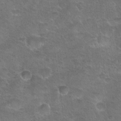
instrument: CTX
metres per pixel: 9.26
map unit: Hto
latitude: 23.4804
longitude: -49.4426
